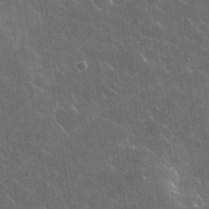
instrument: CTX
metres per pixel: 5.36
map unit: lHvf
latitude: 35.7827
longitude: -92.1011
